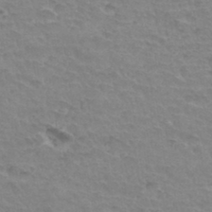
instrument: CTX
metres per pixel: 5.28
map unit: Hto
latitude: 34.4223
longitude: -45.7638
